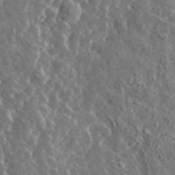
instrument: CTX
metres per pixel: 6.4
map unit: lHvf
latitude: 36.8191
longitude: -89.1026
